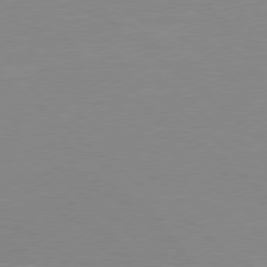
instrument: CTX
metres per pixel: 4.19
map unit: Hpe
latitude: 78.1956
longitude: -124.2144
